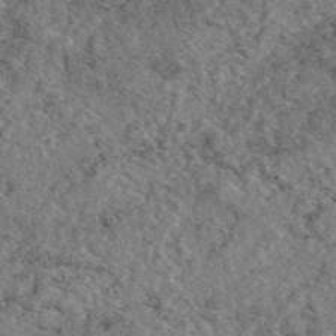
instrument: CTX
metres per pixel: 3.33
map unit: eAb
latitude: 45.5749
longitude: 113.2187
